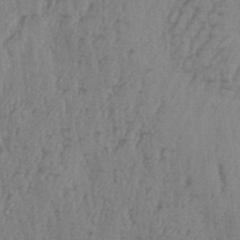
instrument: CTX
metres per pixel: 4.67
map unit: Aa
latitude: 32.6868
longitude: -135.4426
